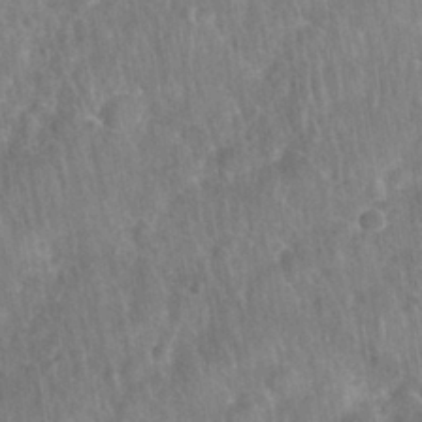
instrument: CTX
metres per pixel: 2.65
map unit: Nhu
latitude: 27.6883
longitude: -64.0633
